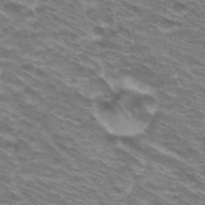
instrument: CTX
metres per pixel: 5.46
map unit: Hto
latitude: 31.7261
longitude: -42.2901
